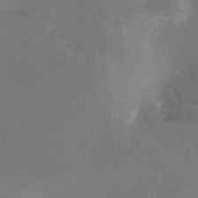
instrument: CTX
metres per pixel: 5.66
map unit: Nhe
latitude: -31.6911
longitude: -116.6491
